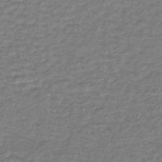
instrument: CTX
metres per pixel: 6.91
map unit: lHb
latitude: -41.1809
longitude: 70.3117
